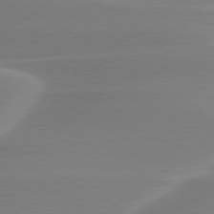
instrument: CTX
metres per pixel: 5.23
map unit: lApd
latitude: 79.5371
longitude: -115.6693
